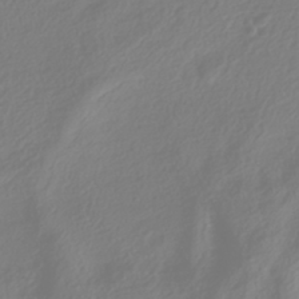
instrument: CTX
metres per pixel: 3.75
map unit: HNhu
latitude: -40.1417
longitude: 100.4817
